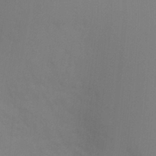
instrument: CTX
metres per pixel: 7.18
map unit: Ht
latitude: -6.0661
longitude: -26.7057
